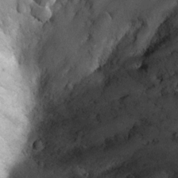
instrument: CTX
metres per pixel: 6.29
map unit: Ht
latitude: 8.8191
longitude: -36.0255
